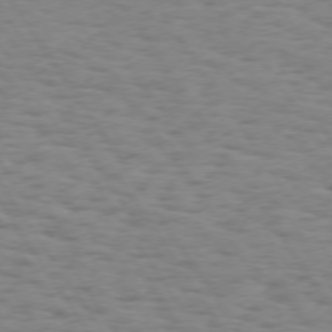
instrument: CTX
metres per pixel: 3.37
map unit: Hpe
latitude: 73.8395
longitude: -132.3278
